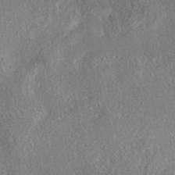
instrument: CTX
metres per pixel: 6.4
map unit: eAb
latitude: 36.6680
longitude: 112.7085
